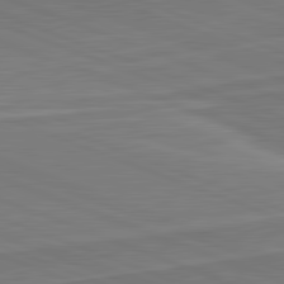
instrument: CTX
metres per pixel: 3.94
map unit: lApd
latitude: 82.1199
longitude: 140.5385
